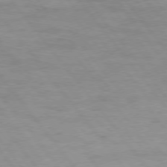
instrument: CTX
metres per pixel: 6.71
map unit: Hpe
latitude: 75.2348
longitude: -141.3292
